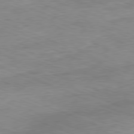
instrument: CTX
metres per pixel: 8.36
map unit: Ap
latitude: -81.7478
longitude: -69.9150
